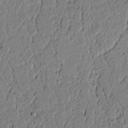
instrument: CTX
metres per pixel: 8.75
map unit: lAvf
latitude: 5.5371
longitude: 167.2565
